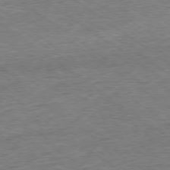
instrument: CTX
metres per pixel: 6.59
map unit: Ap
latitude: -79.0864
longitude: -49.1025
